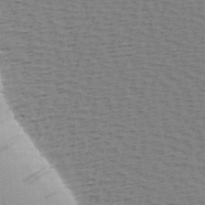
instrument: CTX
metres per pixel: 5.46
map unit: Hve
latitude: 2.1955
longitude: -125.1403
